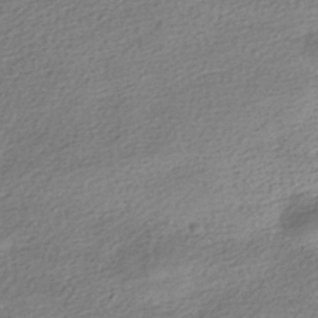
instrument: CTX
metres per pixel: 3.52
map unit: HNhu
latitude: -41.0108
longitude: 96.3306
